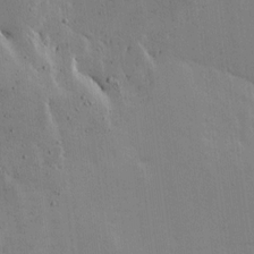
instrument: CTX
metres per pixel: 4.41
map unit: Ave
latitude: 16.7057
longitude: -139.0080
